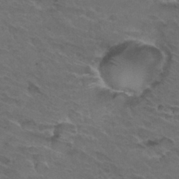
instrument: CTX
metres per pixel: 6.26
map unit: Hto
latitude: 32.0255
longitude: -45.4804
